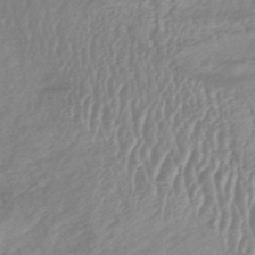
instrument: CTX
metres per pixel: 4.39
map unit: HNhu
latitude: -46.3684
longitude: 93.8989
